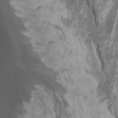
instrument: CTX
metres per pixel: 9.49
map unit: Htu
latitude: -7.6910
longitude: -64.8002
